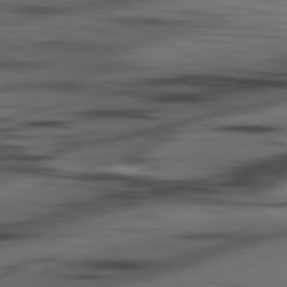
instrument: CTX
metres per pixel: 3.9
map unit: lApd
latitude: 80.7246
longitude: -84.1200
